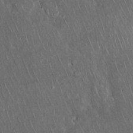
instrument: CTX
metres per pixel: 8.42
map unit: Nhu
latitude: 28.0255
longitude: -67.0647
